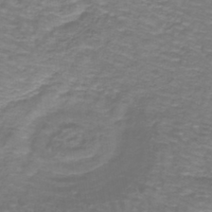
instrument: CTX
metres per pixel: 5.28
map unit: lHb
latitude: -42.1038
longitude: 55.3888
